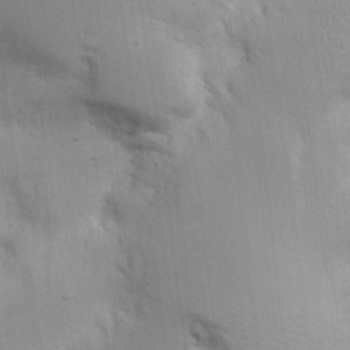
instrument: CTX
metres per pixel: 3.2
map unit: Nhu
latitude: 17.7450
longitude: -73.8206
